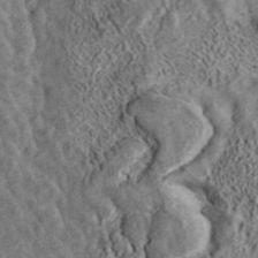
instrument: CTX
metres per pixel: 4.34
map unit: ANa
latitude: 40.0444
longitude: 17.5211
